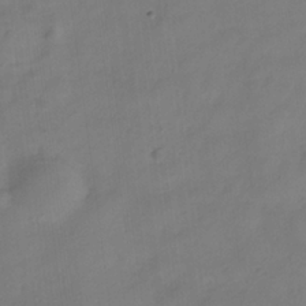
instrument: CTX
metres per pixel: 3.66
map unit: Hve
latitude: -32.7275
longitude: 92.6707
